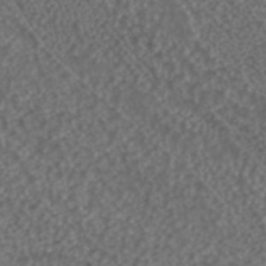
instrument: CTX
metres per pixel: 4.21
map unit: ANa
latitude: 43.2159
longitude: 23.8989
